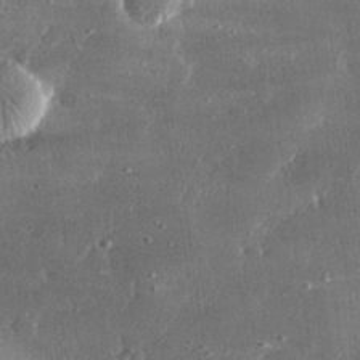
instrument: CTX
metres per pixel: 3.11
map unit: lHvf
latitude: 30.9325
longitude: -89.7261
